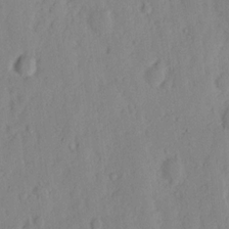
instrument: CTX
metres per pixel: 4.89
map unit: Nhu
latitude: 16.2334
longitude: -73.6127
